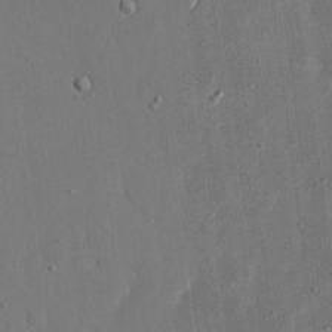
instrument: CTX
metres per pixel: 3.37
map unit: eHh
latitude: 16.4034
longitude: -70.8002
